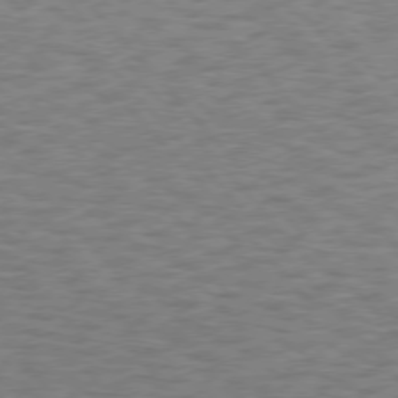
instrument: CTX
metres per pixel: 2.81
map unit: Hpe
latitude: 75.7261
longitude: -136.1956
